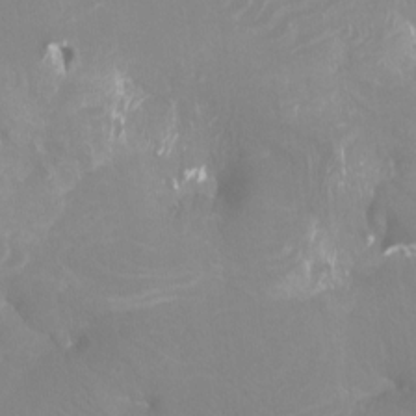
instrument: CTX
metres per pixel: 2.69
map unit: Htu
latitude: -7.3320
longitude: -47.9339
